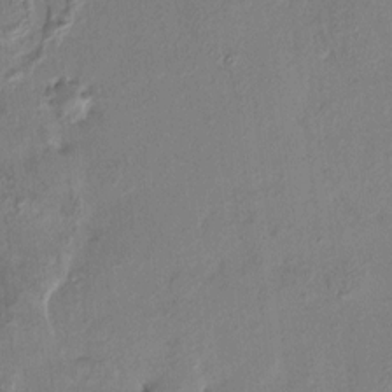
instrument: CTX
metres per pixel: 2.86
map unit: HNhu
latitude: 7.0269
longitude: 0.0094
